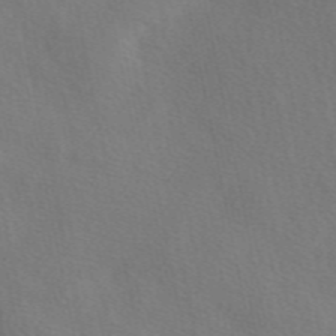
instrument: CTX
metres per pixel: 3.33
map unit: eAb
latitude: 50.1955
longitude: 119.5966
